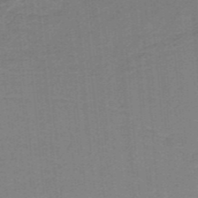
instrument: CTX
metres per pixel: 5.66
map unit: lHb
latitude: -40.4440
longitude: 54.4440
